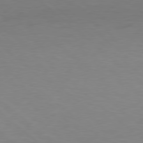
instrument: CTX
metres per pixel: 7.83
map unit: Hpe
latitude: 77.9339
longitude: -126.7057
